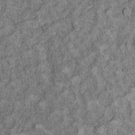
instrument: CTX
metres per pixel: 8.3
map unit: Ht
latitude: 12.1578
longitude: -32.9891
